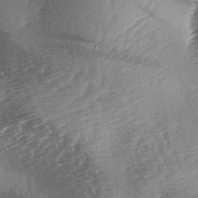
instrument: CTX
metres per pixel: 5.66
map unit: lAa
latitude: -3.8611
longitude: -126.6113
